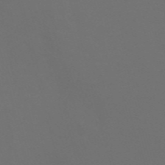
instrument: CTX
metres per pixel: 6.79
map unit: Nve
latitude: -57.4076
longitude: 52.5573
